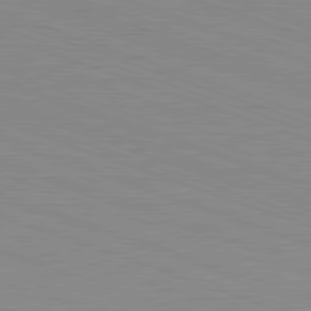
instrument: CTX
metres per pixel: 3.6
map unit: Hpe
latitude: -82.7085
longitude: 5.1242
